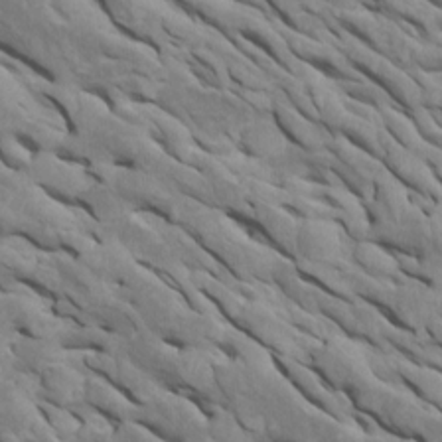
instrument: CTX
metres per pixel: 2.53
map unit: Htu
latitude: 1.1970
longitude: 145.6533
